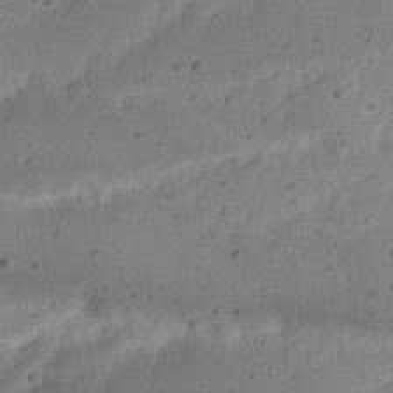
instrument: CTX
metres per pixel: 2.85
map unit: Nhu
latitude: 21.8017
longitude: -70.8947
